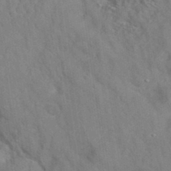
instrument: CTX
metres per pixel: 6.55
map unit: eAb
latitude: 34.8002
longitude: 109.9556
